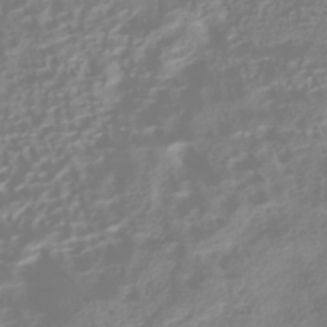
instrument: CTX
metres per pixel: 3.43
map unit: HNhu
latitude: -41.7666
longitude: 100.8596
